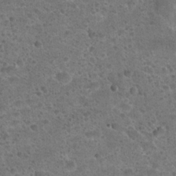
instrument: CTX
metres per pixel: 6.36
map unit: Hto
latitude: 23.1214
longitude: -49.6127
